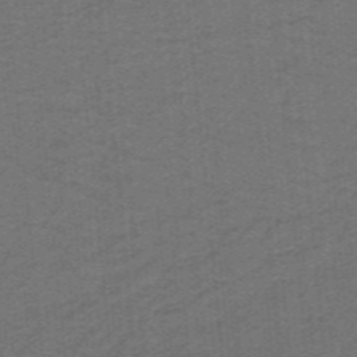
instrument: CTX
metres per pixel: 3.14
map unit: lHb
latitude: -42.1605
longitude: 54.6519
